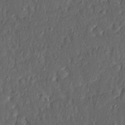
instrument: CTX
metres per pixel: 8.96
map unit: Ave
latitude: 16.0444
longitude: -104.4034
